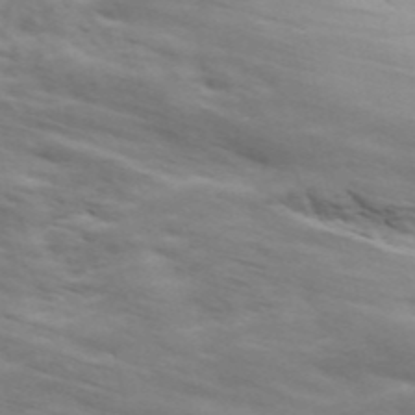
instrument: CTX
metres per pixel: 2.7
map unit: ANa
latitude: 45.5182
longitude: -84.1767
